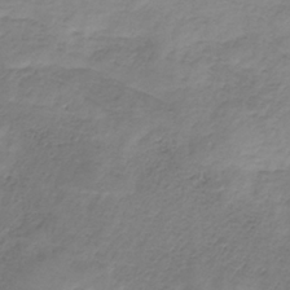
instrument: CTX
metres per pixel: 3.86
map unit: HNb
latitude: -33.2754
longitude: 58.0094
